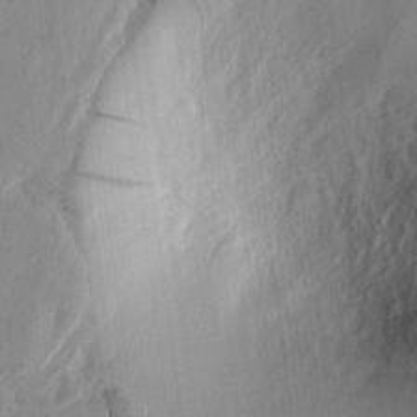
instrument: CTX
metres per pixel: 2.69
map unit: Htu
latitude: 2.1955
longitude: -179.4427
